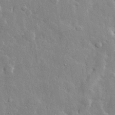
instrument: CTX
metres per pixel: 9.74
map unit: lHvf
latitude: 33.1970
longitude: -90.7813
